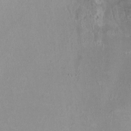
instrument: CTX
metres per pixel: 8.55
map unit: HNhu
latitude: -0.2173
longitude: -4.2900
